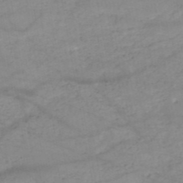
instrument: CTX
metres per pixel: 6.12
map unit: HNb
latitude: -50.4251
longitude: -39.8394
